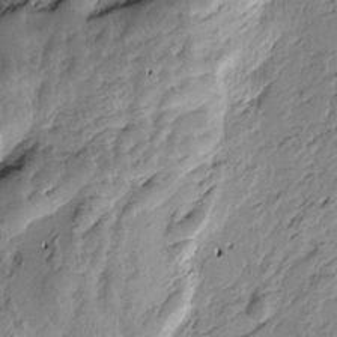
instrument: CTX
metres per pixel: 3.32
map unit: Htu
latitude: -4.7463
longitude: -178.5168
